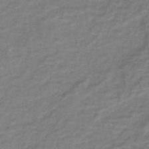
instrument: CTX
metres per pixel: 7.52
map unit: lHb
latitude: -40.1795
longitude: 61.5210
